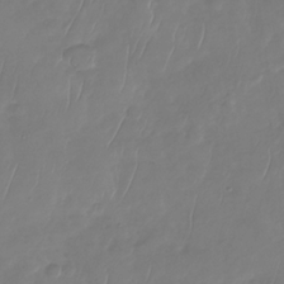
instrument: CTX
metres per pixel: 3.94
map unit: Nhu
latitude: -30.1794
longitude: -59.4049
